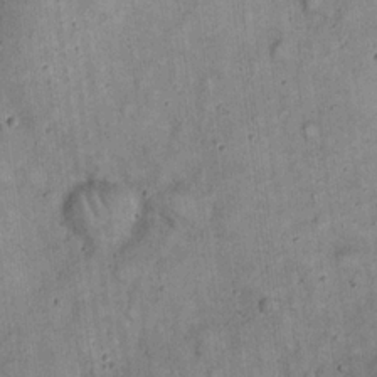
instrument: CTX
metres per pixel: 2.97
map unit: eHh
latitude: 20.2145
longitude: -60.7435
